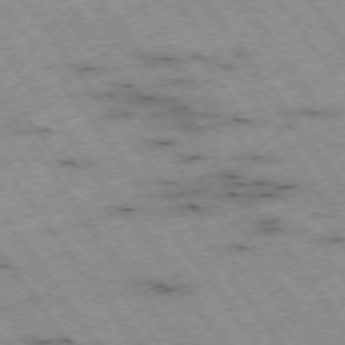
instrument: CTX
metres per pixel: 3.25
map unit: Hpe
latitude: -74.8219
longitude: 3.9178
